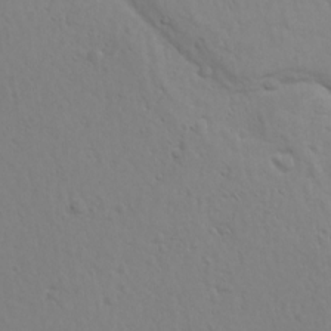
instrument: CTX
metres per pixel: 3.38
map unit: Ave
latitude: 18.5356
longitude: -133.3104
